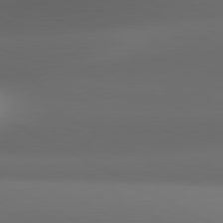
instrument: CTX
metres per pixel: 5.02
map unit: lApd
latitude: 81.1592
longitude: 136.1794
